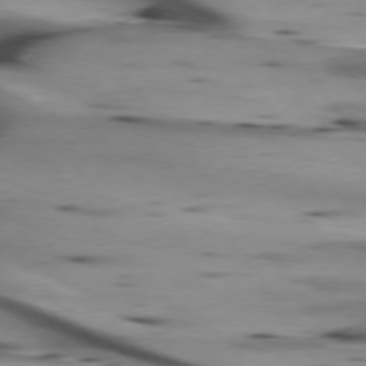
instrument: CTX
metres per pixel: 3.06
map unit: lApd
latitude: 75.4426
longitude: -65.4804
